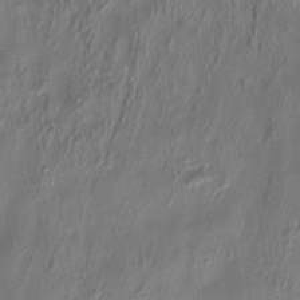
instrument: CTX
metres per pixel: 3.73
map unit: HNhu
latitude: 3.9339
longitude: -7.4426
